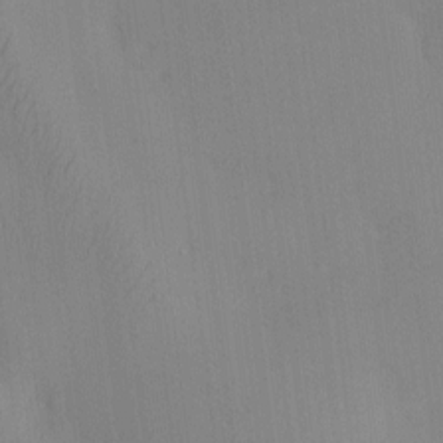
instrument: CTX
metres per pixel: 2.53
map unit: eHh
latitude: -3.9745
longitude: 16.5952
